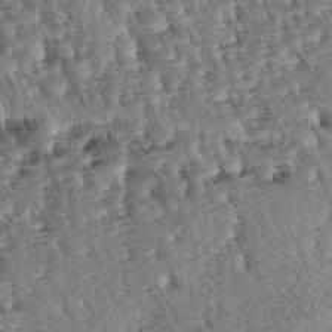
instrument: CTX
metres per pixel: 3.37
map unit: lAa
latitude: -4.0661
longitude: -122.3845
